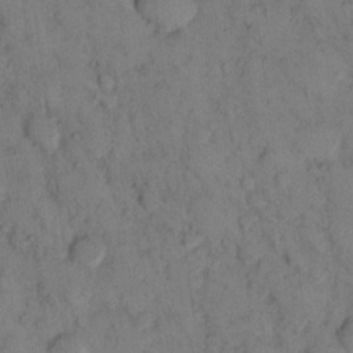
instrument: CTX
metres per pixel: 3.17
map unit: eHh
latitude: 14.1200
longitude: -62.9325
